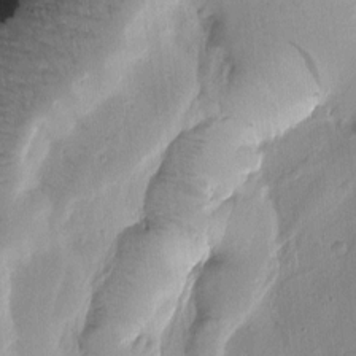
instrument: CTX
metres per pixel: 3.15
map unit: Htu
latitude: -0.5763
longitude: 172.0283
